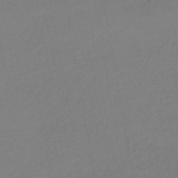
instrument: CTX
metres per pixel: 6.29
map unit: HNhu
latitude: -44.6141
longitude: 94.1416
